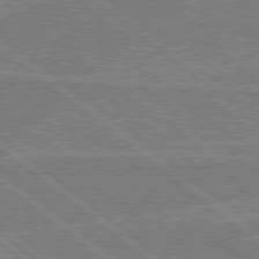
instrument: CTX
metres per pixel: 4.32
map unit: Hpe
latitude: 78.3845
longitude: -160.8380
